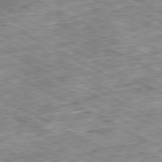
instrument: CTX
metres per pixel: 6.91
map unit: Ap
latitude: -80.8597
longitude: -87.6505
